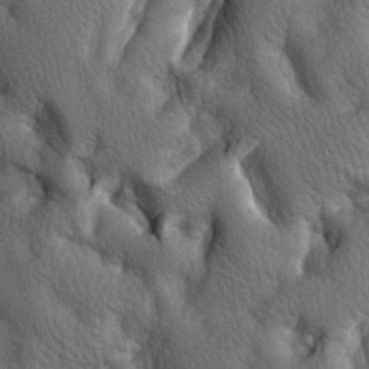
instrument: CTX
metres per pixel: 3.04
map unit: lAa
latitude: -7.0108
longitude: -125.0836
